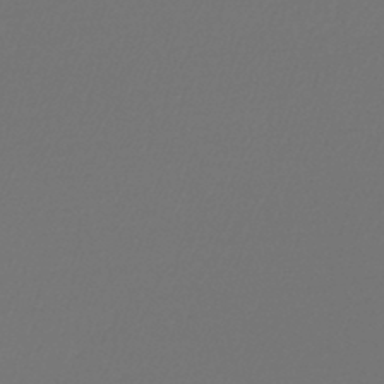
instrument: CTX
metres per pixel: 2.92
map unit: lHb
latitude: -47.8611
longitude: 62.0094
